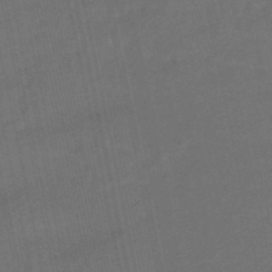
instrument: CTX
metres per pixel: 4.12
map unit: eHb
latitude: -47.6910
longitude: 87.3888
